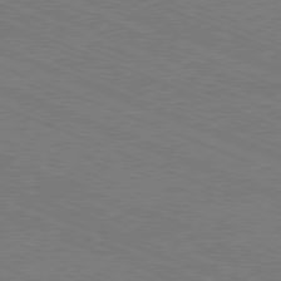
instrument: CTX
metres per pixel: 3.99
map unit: Ap
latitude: -80.9353
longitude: -74.2900
